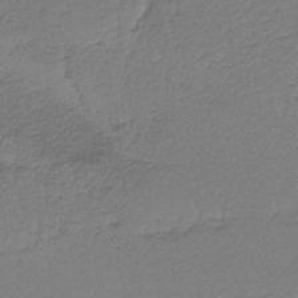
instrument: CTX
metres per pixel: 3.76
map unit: HNb
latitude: -36.7463
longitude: 57.2565
